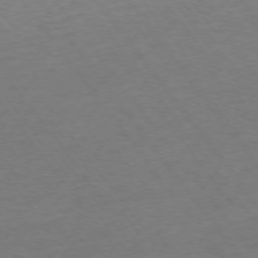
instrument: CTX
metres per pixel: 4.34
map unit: Ap
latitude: -74.9353
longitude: -67.6316
